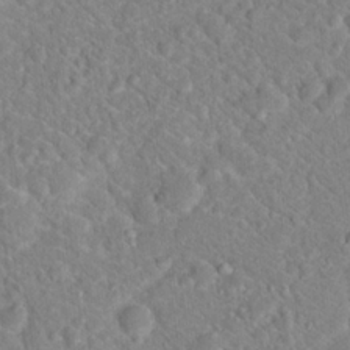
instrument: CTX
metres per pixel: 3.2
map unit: Hto
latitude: 18.6490
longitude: -33.2726
